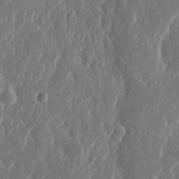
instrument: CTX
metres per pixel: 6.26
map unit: eHh
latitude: 11.6127
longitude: -71.1025
